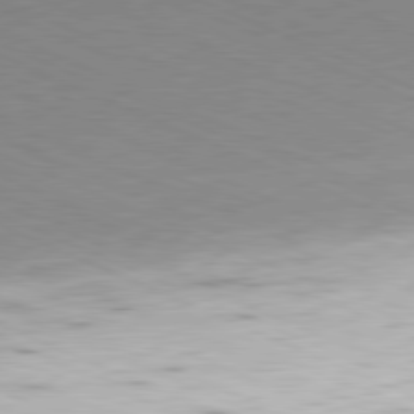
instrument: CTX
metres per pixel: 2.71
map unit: Ap
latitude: -81.5966
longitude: -83.2725
